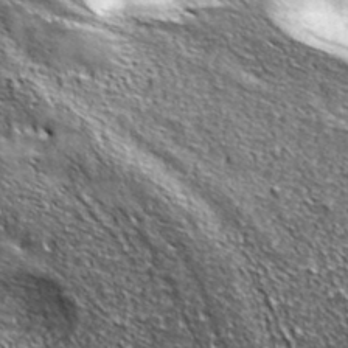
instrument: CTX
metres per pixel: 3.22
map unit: ANa
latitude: 39.9717
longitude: -90.9325
